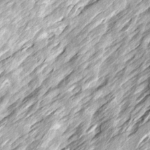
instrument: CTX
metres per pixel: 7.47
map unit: Ave
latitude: 15.4805
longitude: -137.2537
